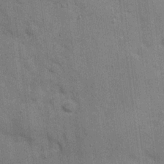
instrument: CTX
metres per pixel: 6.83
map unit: Hve
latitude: 18.9324
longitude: 151.6155
